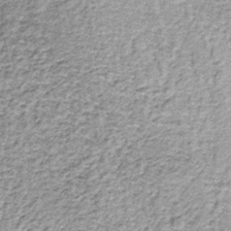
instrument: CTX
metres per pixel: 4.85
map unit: lHb
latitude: -36.5762
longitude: 65.1998
